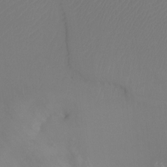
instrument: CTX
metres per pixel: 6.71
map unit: Ht
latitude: -5.4265
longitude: -26.4979
